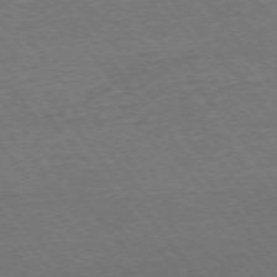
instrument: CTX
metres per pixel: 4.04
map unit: Ap
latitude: -75.4266
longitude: -88.1389
